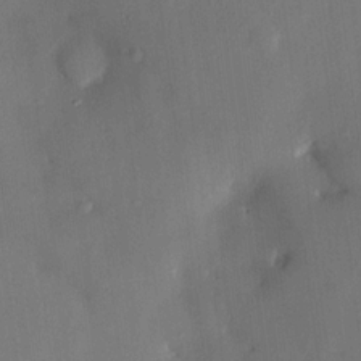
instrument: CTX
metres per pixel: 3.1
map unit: HNhu
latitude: 14.7813
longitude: 11.1431
